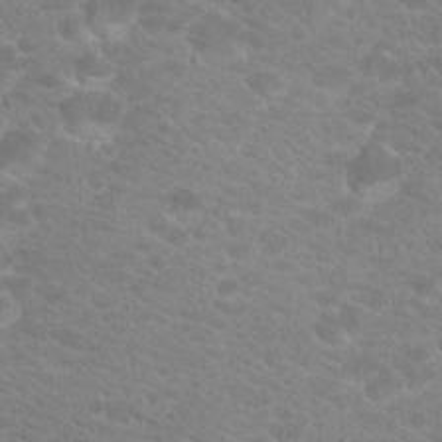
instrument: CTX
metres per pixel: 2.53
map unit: Hto
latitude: 18.9324
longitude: -37.7450
